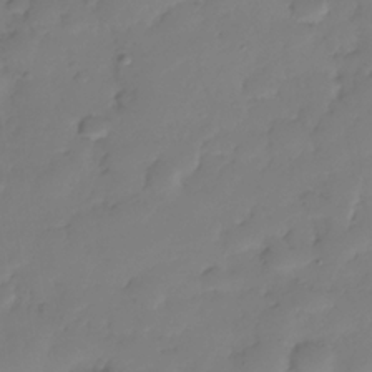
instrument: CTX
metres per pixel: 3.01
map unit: Nhe
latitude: -35.5588
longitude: -144.6490
